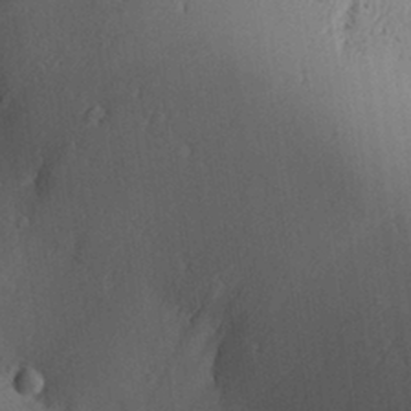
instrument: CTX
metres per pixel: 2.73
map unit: Aa
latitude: 29.2348
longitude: -131.3104
